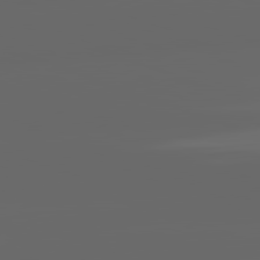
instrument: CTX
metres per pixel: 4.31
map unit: lApd
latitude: 82.0822
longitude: -169.5749
